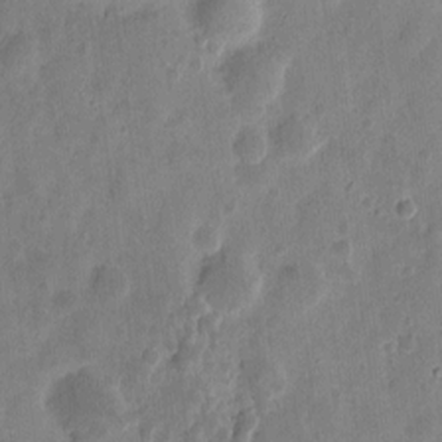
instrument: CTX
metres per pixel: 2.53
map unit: eHh
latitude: 9.3293
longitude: -73.7072
